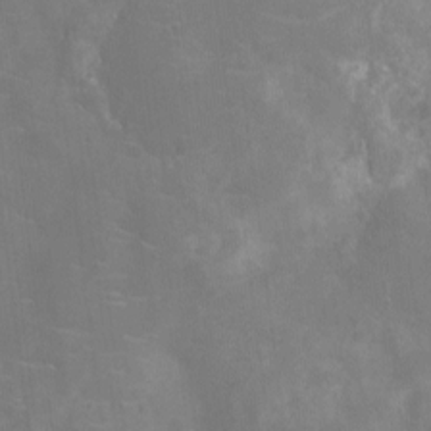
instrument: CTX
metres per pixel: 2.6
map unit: Ht
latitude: -10.9920
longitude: -24.1766
